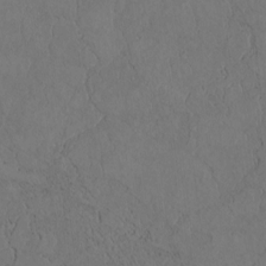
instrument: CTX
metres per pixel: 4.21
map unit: Htu
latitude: 2.4979
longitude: 148.4251
